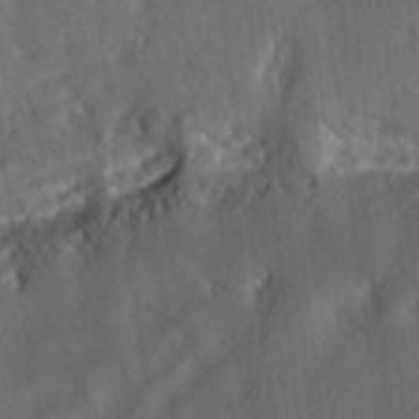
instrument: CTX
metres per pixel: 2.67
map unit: lAa
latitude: -5.9745
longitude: -124.8947
